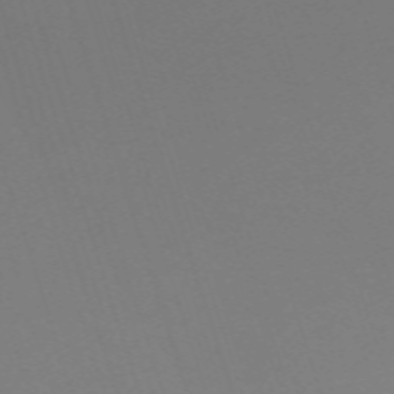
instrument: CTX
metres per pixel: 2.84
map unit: eHh
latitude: -63.2376
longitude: 51.4076
